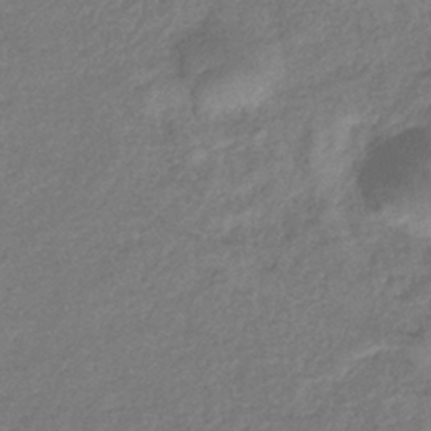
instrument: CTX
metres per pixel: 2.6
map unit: eHb
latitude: -38.9353
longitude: 81.1431
